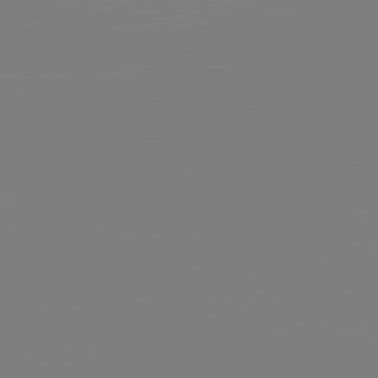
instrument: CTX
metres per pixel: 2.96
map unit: Hpe
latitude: 77.7827
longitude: -137.8017
